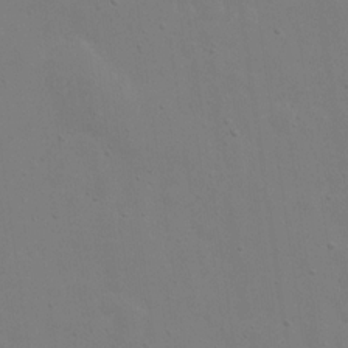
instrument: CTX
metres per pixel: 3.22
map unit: eHh
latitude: 18.2333
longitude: -71.6694
